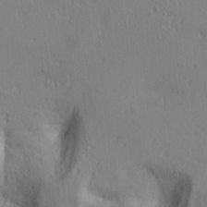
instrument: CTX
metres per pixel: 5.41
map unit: lAa
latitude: 5.6505
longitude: -114.3467
